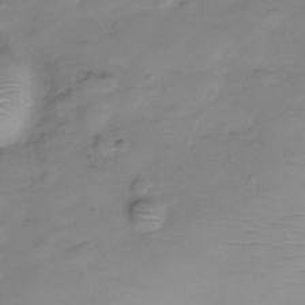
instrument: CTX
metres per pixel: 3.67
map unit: Hve
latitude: -29.3321
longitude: 90.7652
